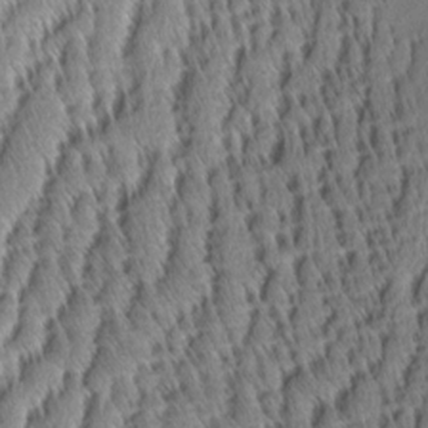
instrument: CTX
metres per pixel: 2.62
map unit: Aa
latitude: 8.2901
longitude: -129.7261
